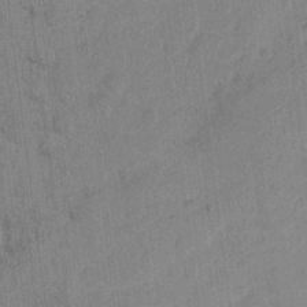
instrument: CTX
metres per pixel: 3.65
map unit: eHh
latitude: 10.0633
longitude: -66.0444
